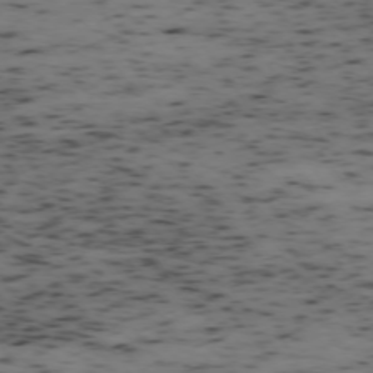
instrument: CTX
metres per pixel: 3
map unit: Hpe
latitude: -74.4251
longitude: 8.1039
